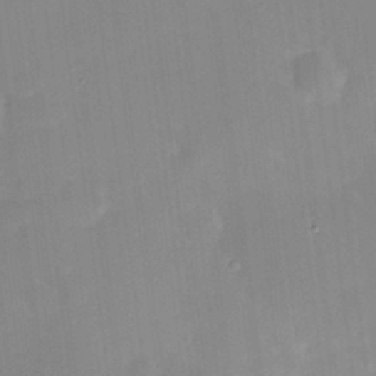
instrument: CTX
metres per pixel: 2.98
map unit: HNhu
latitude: 6.8380
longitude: 13.6911
